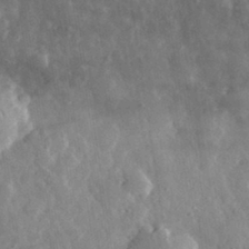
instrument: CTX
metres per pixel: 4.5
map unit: eHh
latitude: 32.5546
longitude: -78.8569
